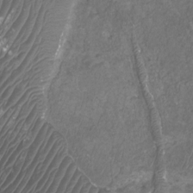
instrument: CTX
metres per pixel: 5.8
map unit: Htu
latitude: 3.0269
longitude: -21.0081
